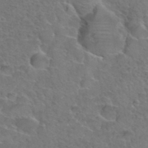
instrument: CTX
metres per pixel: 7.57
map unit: Hto
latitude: 36.5735
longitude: -47.3482
